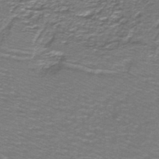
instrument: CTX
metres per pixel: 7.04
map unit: lHb
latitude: -40.4818
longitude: 56.1039
